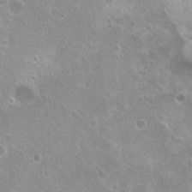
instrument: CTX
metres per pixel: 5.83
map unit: Nhu
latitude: 20.8380
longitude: -31.6505
